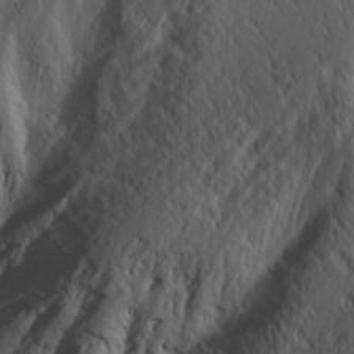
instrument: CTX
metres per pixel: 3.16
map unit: Ave
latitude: 17.6883
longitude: -138.8380
